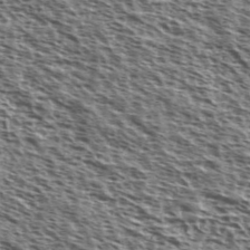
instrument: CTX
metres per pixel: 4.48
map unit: Ave
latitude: 38.1200
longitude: -110.6302
